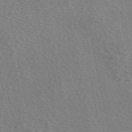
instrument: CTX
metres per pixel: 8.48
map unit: eAb
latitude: 50.8191
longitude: 115.5021
